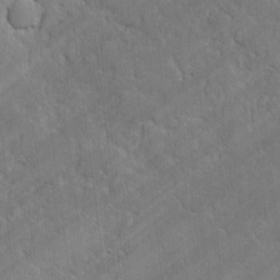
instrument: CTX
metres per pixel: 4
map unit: lAvf
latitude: -1.0109
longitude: -105.8962
